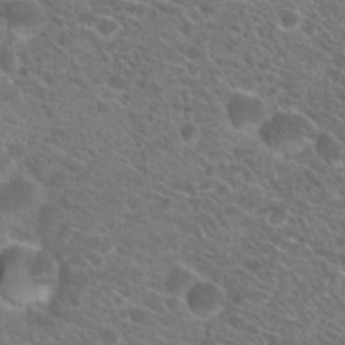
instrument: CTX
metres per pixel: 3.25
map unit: Hto
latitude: 20.7435
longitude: -38.7435
